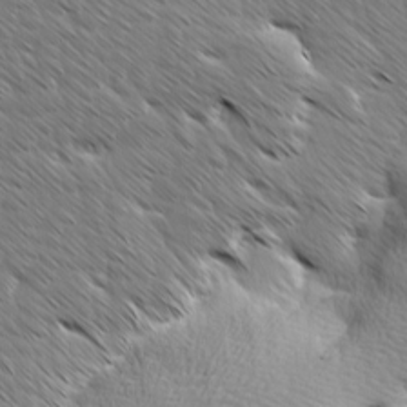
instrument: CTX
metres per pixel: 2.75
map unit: Ave
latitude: 8.0444
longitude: -106.0822
